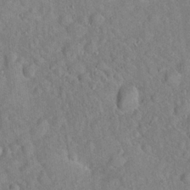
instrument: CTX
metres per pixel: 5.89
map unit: Hto
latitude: 17.7072
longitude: -52.8569
